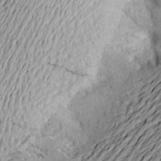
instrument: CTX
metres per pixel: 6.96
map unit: Aa
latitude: 19.6316
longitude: -145.8016
